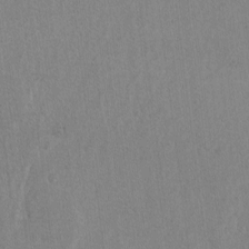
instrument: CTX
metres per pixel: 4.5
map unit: lAvf
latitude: -6.4440
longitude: -114.9135
